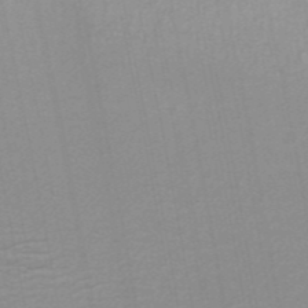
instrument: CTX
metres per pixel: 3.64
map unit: ANa
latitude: 44.6112
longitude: 27.8233
